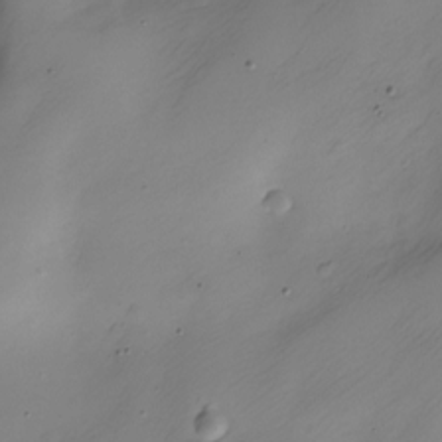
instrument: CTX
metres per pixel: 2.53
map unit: Nve
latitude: -22.1039
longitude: 107.1054
